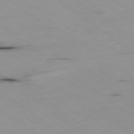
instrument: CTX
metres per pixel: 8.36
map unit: Ap
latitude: -79.4454
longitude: -73.7828
